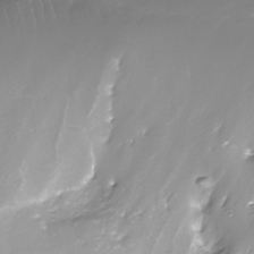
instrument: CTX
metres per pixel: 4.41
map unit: Nhe
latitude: -32.5574
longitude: -92.4601
